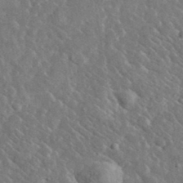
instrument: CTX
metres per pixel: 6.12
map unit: lHvf
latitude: 36.9514
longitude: -89.4238
